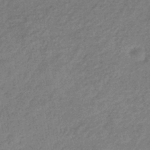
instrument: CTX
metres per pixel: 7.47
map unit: lHb
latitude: -35.4832
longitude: 69.0864
